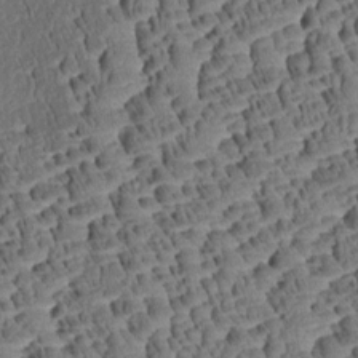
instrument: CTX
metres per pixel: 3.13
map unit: Aa
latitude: 8.3278
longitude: -133.3671
